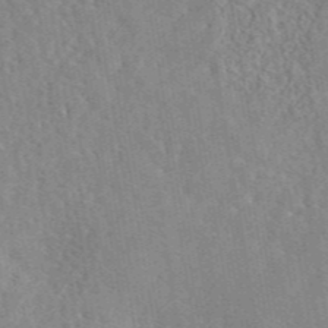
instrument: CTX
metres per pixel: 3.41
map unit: eAb
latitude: 44.9891
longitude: 116.9730
